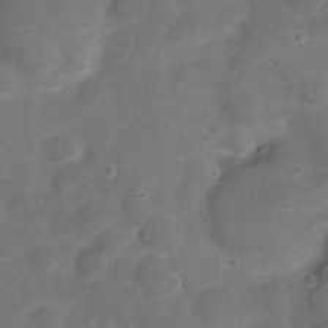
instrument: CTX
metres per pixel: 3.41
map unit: Nve
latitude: -21.4832
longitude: 104.8030
